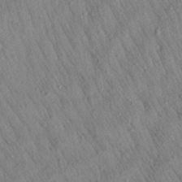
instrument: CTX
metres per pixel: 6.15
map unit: Aa
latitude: 27.6127
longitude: -142.0444
